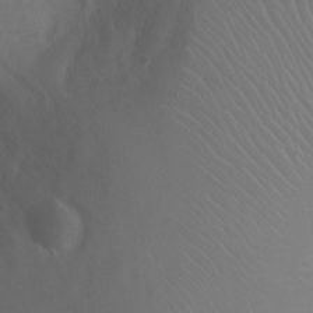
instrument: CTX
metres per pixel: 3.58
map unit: Ht
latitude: -2.4251
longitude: -18.1389
